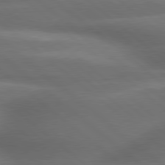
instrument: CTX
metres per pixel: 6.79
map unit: lApd
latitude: 79.3104
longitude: -117.6505
